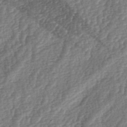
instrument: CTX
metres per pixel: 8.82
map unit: lAa
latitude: -3.3320
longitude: -127.8017
